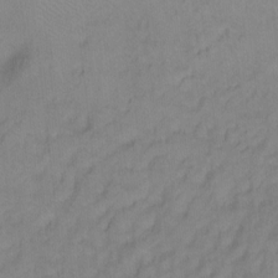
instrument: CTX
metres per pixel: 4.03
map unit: Ht
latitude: -10.6141
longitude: -39.5371
